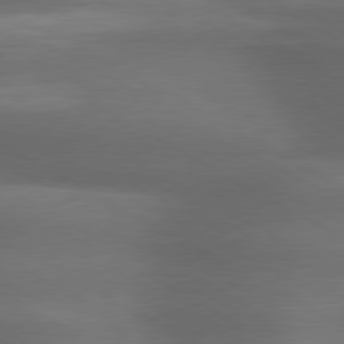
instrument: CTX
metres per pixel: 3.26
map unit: lApd
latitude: 79.5560
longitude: -118.8758
